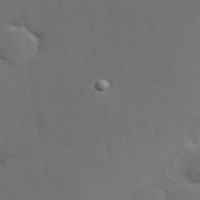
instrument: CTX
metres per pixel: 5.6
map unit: Hve
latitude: 27.5749
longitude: -90.8380
